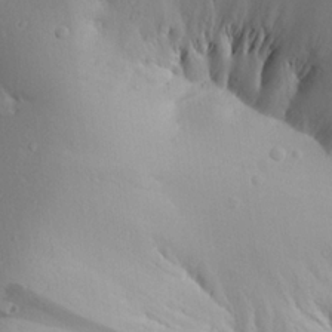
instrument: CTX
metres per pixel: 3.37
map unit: Aa
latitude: 19.5749
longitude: -148.2145
